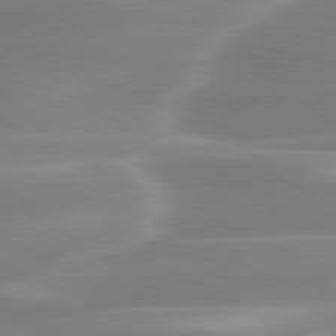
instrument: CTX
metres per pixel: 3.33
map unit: lApd
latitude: 79.7450
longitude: -115.9339
